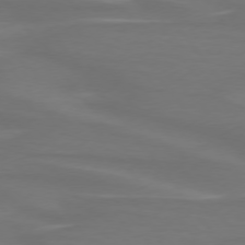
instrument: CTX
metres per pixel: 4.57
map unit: lApd
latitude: 74.8380
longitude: -79.9528
